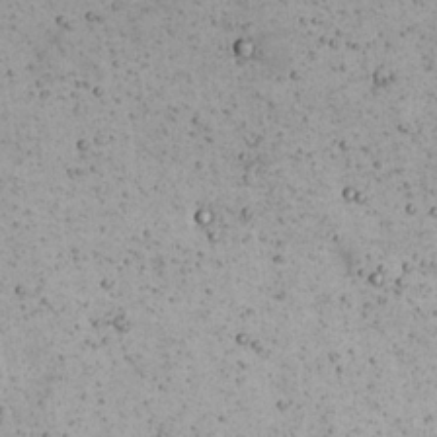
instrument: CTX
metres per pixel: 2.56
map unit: eHh
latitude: 22.1956
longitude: -65.4426
